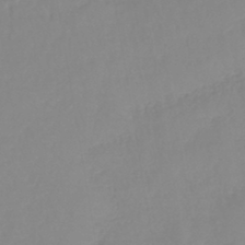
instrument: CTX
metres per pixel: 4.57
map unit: lHb
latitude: -42.1227
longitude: 77.3132
